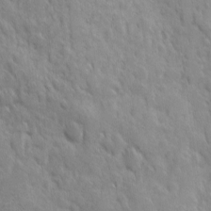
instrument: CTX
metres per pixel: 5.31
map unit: Ave
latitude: 10.0444
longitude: -103.7638
